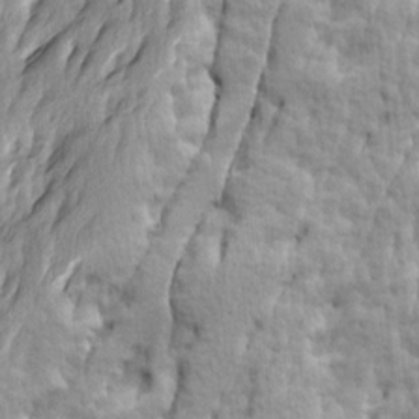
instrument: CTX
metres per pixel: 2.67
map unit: Ave
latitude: 14.4223
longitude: -134.6490
